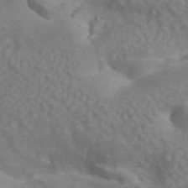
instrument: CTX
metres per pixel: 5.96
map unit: ANa
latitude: 45.3859
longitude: 26.7463
